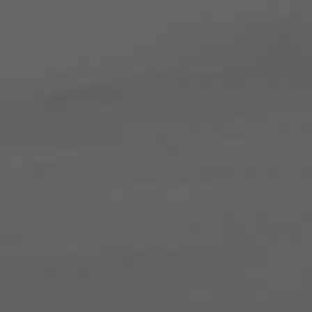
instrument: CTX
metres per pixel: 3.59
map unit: Ap
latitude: -75.9556
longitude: -88.9892
